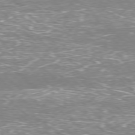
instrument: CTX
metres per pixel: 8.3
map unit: Hpe
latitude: -77.7856
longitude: 15.6722
